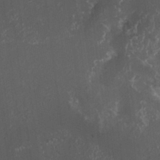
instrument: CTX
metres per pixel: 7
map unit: HNhu
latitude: 2.4034
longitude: 3.5399
